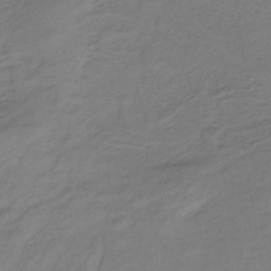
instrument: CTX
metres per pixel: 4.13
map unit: lHb
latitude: -33.5966
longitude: 66.5007
